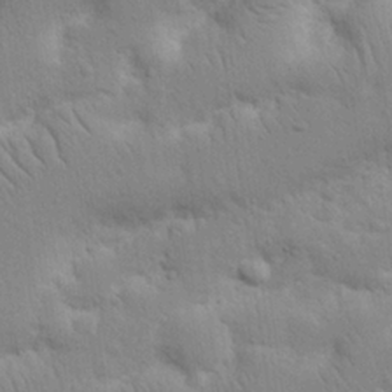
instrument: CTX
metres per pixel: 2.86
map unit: Nhu
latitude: 17.2915
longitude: -75.2348
